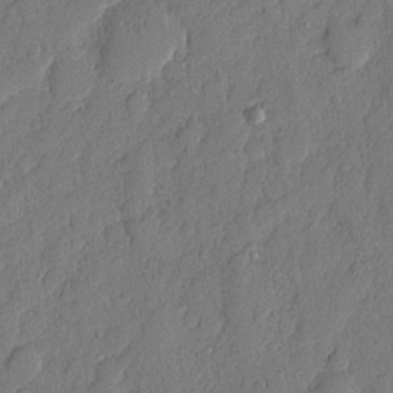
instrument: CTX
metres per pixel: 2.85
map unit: eHh
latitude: 6.3467
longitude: -74.8002
